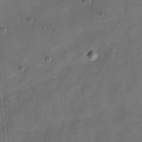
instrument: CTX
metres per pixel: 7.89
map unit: eHh
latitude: 13.1781
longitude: -65.7639
